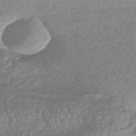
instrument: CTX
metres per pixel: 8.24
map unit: HNhu
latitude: -44.5196
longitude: 92.4251
